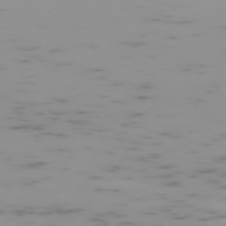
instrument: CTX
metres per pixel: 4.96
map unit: Ap
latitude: -74.2551
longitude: -80.3656
